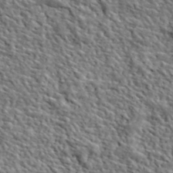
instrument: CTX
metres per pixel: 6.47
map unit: lHvf
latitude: 40.2522
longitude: -86.8569
